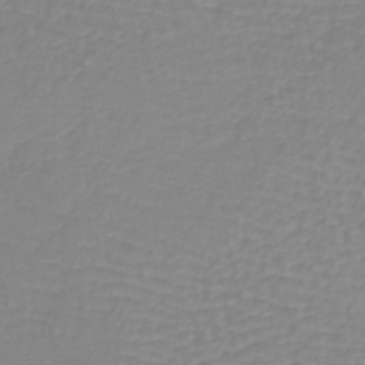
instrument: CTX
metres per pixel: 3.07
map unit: lHb
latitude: -41.8611
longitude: 63.2942
